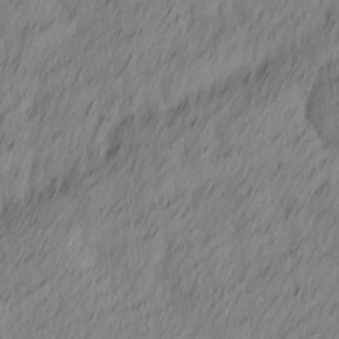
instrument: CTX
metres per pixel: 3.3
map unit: Ave
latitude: 13.1970
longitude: -106.4412
